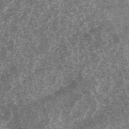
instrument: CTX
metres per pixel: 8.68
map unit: ANa
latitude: 45.2726
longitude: 29.9367
